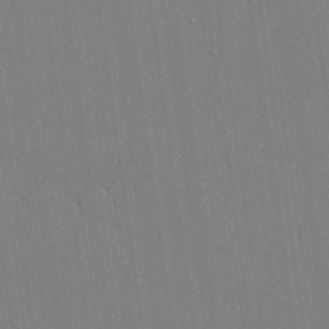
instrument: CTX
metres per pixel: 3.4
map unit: lHvf
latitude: 20.5924
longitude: 142.7085
